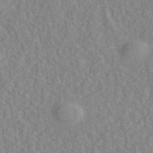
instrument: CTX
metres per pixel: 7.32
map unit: eAb
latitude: 45.1025
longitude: 116.9919
